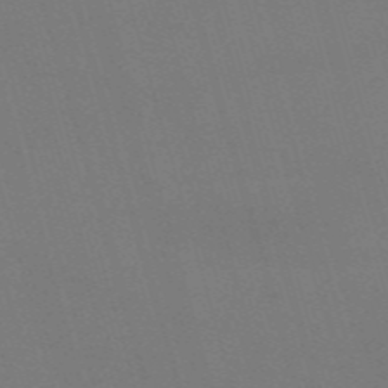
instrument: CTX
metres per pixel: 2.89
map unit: Nve
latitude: -59.4643
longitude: 60.9542
